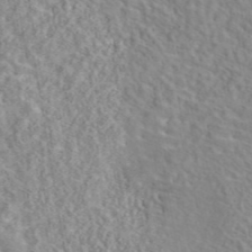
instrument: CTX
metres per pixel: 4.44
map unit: eAb
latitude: 44.4223
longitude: 117.1998
